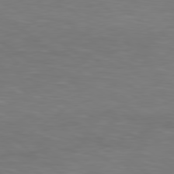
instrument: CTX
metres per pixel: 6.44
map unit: Hpe
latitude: 79.1781
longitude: -128.6679
